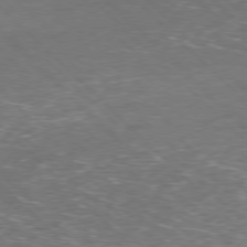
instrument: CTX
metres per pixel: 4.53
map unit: Hpe
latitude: -77.8044
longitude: 14.8975
